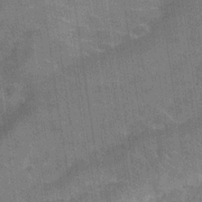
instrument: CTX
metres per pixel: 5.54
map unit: Hve
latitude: -31.0297
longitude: 96.1606
